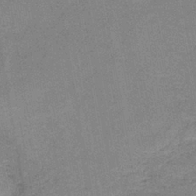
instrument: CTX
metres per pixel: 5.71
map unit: eAb
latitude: -37.6155
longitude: 52.2739
